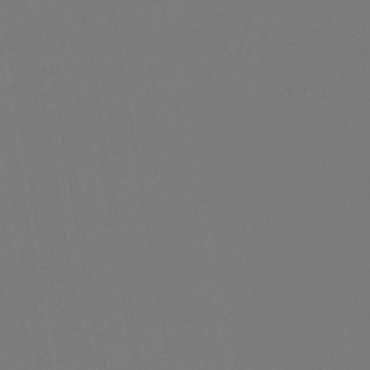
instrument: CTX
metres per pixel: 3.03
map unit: lHb
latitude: -46.2550
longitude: 71.0675
